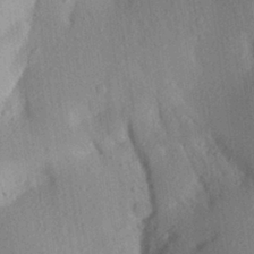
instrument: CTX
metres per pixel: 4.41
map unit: Aa
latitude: 28.1955
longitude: -145.7072
